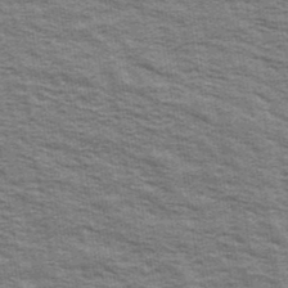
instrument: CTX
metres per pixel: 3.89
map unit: Ave
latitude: 40.0255
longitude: -109.0836
